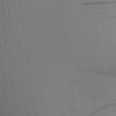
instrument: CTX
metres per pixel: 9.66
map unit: Aa
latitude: 19.8961
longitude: -143.7828
